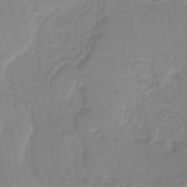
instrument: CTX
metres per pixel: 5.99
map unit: HNb
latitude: -36.4629
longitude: 57.6155
